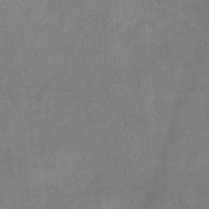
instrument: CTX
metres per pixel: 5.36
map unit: Hto
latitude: -0.4629
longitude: -33.2537
